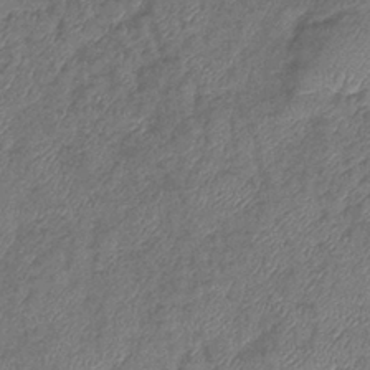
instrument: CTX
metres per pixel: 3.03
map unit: eHb
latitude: -39.8611
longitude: 78.5951
